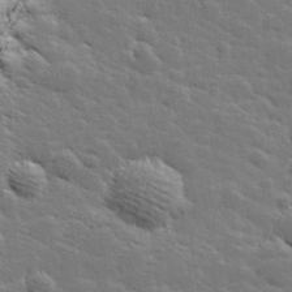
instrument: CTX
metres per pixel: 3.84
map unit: lHvf
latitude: 25.9150
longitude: 143.6532
